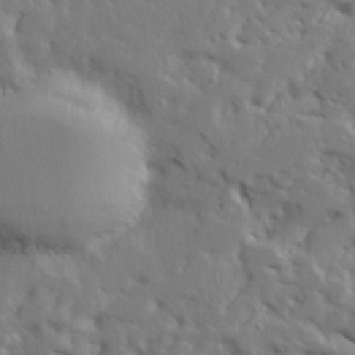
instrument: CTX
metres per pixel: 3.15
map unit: Aa
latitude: 23.3671
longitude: -131.4616
